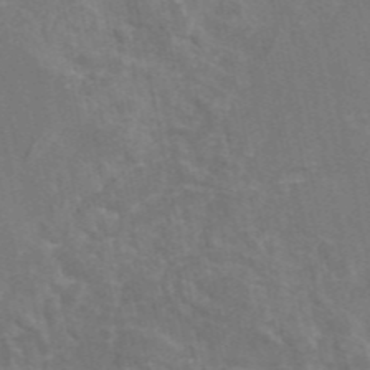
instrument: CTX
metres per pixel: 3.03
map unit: eAb
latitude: 46.1389
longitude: 116.2172
